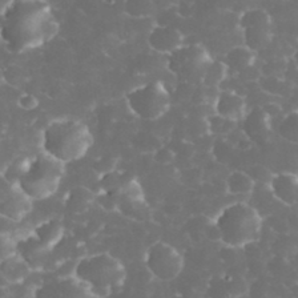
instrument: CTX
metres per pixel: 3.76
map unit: eHh
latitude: 32.9703
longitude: -63.1403
